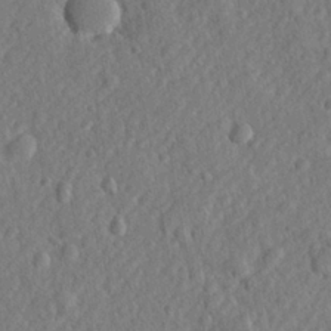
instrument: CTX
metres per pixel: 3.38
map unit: lHvf
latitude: 23.5938
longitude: 143.6721
